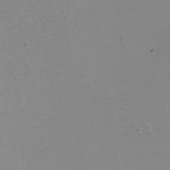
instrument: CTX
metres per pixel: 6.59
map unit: Nhu
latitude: -8.8786
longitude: -81.3293
